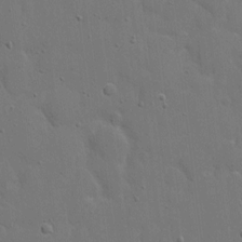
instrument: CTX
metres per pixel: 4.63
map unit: eHh
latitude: 6.9325
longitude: -67.5182
